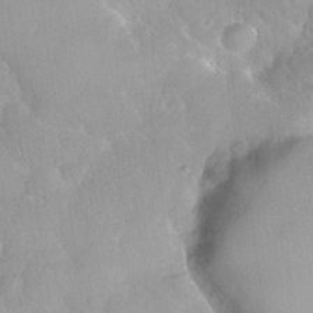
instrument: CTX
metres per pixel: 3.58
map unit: Nhu
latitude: 26.1767
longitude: -56.5734
